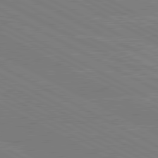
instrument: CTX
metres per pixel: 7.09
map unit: lApd
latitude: 80.6113
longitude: -127.5182
